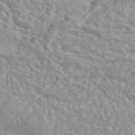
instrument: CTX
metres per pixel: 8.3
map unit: ANa
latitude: 46.6302
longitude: 26.5951
